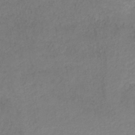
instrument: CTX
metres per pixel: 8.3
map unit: HNb
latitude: -44.0283
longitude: -44.2711
